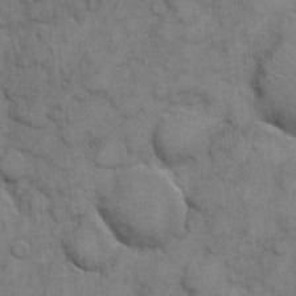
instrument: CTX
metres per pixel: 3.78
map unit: eHh
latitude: 6.2711
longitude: -65.1025
